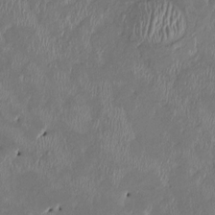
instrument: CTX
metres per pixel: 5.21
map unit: HNhu
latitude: 2.7624
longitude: -5.4615
